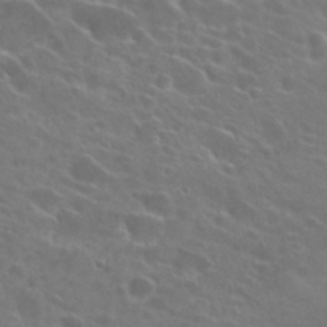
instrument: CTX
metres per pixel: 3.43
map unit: Hto
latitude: 23.4237
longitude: -39.3671
